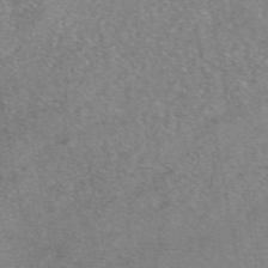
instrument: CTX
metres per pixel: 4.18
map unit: eAb
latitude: 47.0270
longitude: 103.2376
